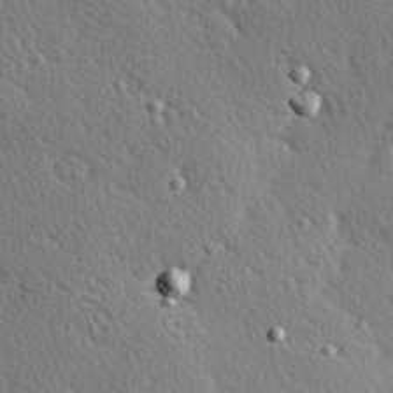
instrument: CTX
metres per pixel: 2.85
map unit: Hve
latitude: 27.0459
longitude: -93.1403
